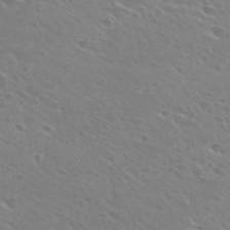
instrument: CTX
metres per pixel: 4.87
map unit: Hto
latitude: 26.5735
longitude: -40.0633
